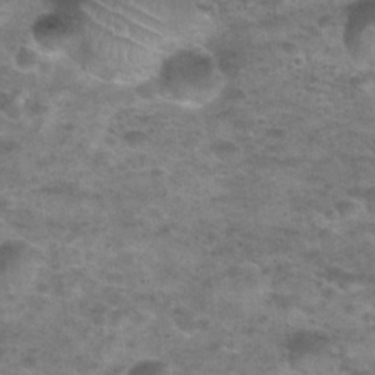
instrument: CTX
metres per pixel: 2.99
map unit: Nhu
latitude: 28.1955
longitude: -49.4804
